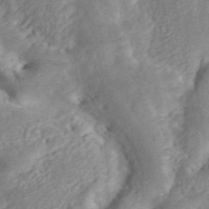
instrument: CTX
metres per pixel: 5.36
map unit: ANa
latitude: 45.3481
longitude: 24.7274
